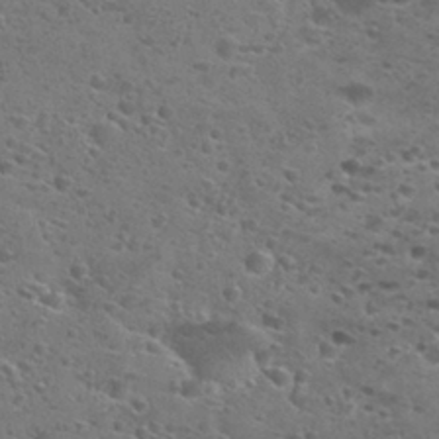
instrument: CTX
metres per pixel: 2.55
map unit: Nhu
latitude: 28.9891
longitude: -48.3845
